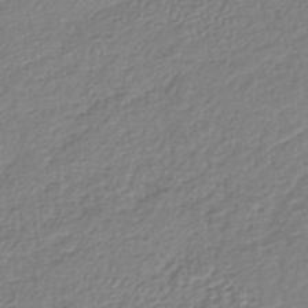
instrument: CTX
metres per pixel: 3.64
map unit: lHb
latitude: -42.0849
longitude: 61.6533
